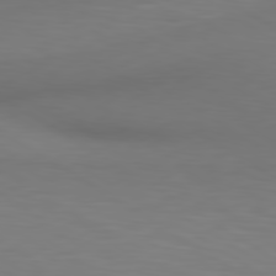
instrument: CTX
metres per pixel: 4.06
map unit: lApd
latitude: 80.2900
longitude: 120.4629
